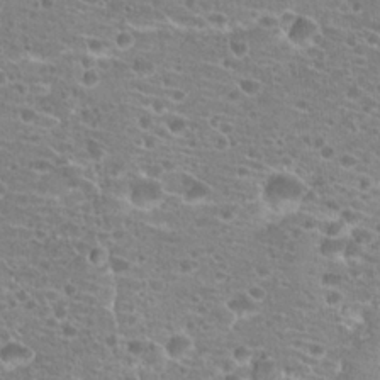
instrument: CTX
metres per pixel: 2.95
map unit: Hto
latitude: 21.0081
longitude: -41.2159
